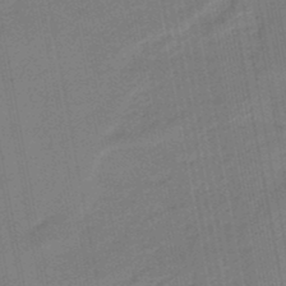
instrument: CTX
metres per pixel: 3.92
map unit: eHb
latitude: -47.1620
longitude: 85.8422
